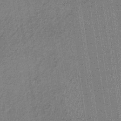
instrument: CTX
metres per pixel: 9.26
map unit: lHb
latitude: -34.8597
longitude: 63.0486
